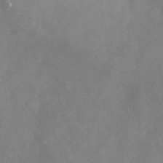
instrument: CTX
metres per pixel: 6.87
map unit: Nhu
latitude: -23.7856
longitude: -57.3292
